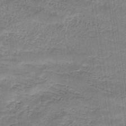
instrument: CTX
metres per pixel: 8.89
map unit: eHb
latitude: -32.3307
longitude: 67.5966
